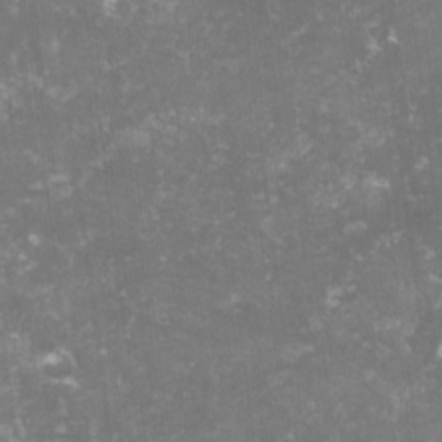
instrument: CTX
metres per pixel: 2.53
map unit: lHvf
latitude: -14.8030
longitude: -98.7246
